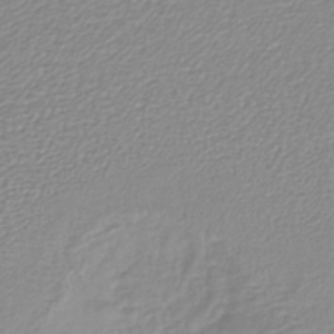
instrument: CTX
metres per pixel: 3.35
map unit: lHb
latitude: -40.3873
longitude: 64.3495
